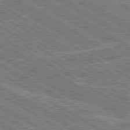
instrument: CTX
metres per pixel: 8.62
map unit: lApd
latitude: 80.4412
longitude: 119.5966
